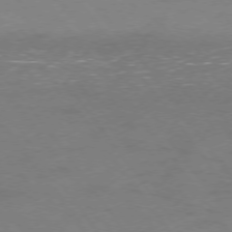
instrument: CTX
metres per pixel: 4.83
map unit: Ap
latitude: -76.8408
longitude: -64.4034
